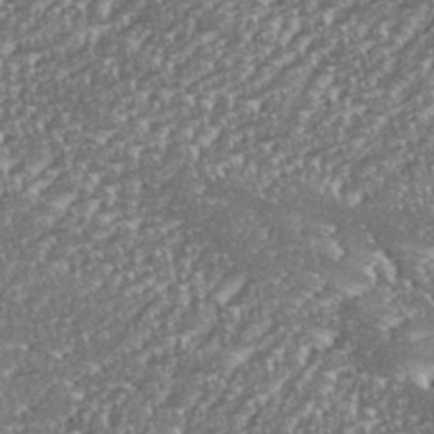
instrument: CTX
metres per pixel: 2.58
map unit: eHh
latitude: 35.8016
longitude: -132.8758
